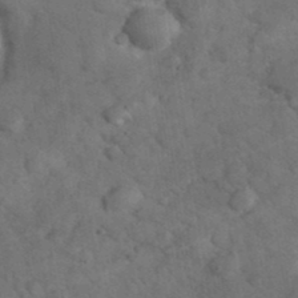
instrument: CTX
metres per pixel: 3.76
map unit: eHh
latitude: 37.5560
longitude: -67.2348
